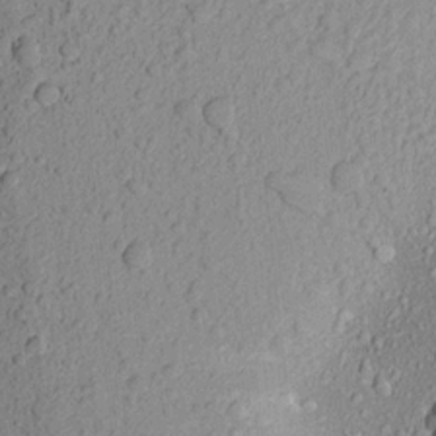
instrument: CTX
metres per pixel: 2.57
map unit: Aa
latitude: 17.7072
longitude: -147.0837
